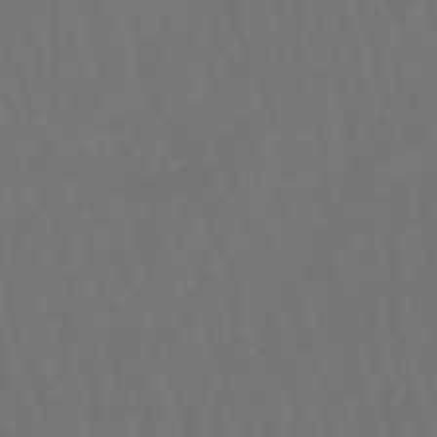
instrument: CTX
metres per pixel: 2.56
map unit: lHb
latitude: -47.7288
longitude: 79.6910
